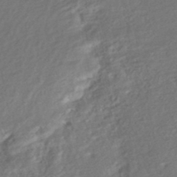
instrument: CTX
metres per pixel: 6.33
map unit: HNhu
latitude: -45.1053
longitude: 101.9367
